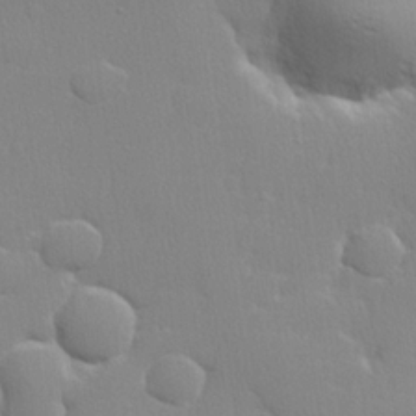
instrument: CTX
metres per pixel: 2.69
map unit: lHvf
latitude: 21.0648
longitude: 141.4454
